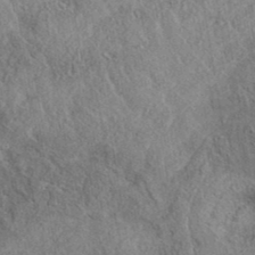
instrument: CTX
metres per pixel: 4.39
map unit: eAb
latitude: 38.0822
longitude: 112.2740
